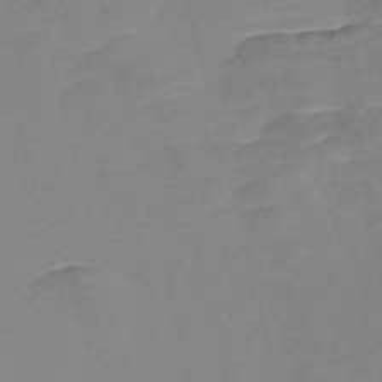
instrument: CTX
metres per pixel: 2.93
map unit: Nve
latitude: -57.5399
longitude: 57.8233
